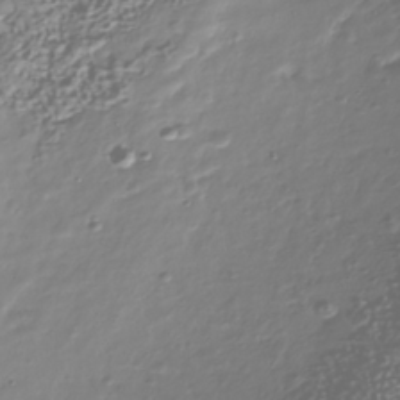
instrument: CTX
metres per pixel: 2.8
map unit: Nhu
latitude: -40.1039
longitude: -82.8757
